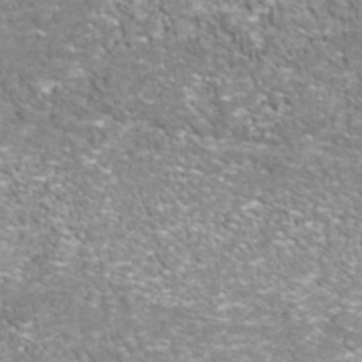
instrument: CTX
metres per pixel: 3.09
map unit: Nhu
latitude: -41.1998
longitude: -85.2915
